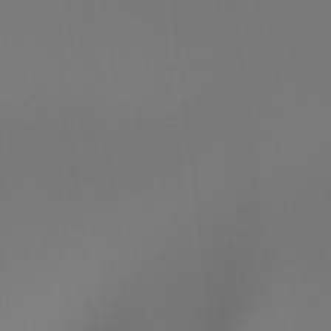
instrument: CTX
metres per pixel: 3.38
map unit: Hto
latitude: -7.4454
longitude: -47.4049
